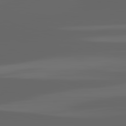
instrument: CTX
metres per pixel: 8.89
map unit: lApd
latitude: 82.8191
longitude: -136.4979
